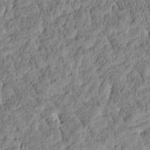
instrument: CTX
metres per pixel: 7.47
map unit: Htu
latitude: -3.8044
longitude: 175.5777
